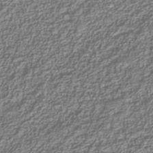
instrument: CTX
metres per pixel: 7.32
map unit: Nhu
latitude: -39.4455
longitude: -84.6869
